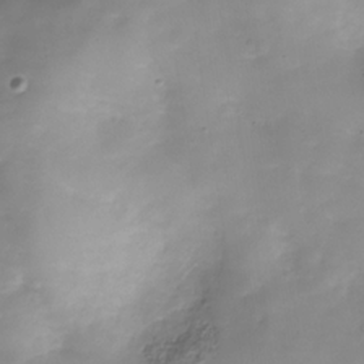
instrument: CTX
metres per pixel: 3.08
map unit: Hve
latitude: -30.9730
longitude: 93.9745
